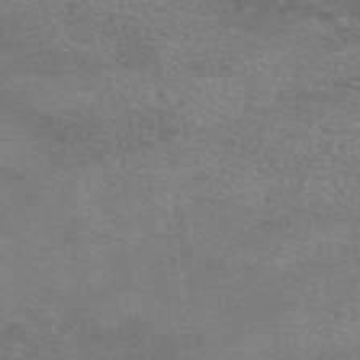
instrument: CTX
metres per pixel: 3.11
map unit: eAb
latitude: 45.1970
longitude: 103.5021
